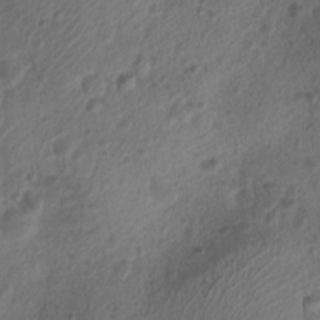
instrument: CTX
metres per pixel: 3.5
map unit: Nhu
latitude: 6.7435
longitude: -22.1767
